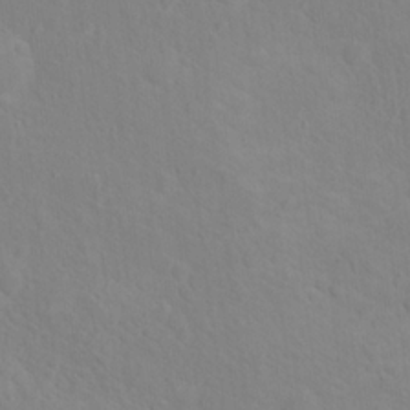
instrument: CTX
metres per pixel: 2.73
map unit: Nhu
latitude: 17.1025
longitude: -33.6505
